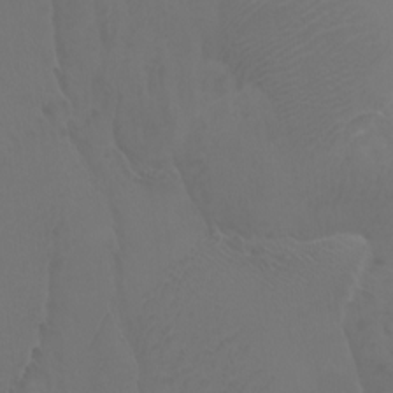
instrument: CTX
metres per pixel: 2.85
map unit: Htu
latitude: -7.4265
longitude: -68.1200
